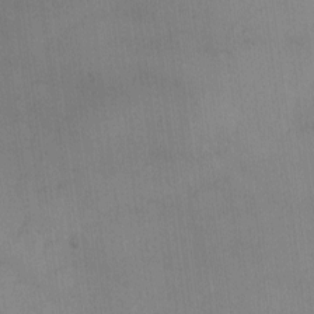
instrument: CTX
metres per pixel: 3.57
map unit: Ave
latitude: -9.8611
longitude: -122.9136
